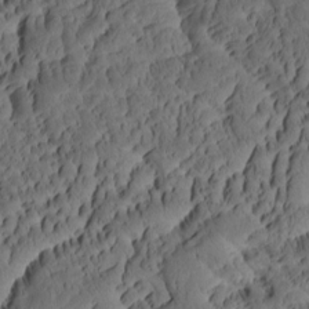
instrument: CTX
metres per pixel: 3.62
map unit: eHh
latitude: -1.6344
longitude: 15.6911
